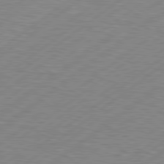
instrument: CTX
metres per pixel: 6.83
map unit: Hpe
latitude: 79.2348
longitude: -120.6869
